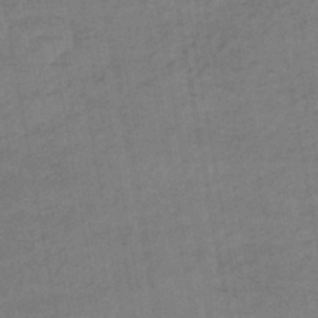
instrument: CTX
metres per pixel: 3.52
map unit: lHb
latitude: -43.7099
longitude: 72.8030
